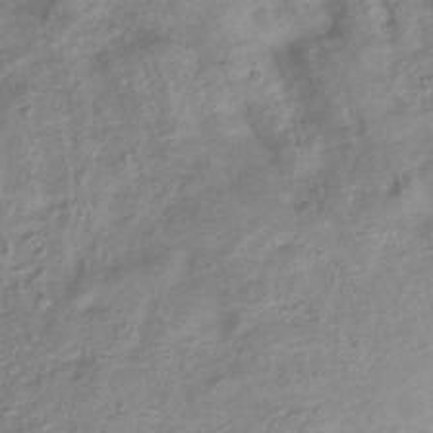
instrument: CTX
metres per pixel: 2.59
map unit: lHb
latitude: -40.6329
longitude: 78.3495
